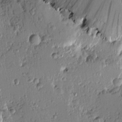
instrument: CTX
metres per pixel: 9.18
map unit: Htu
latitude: -0.6330
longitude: -178.3279
